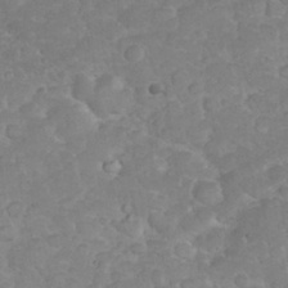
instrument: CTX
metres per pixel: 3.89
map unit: eHh
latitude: 32.2145
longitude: -60.1200
